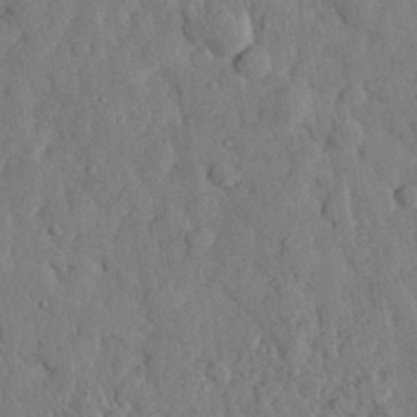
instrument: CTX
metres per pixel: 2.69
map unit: eHh
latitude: 28.1389
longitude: -76.3467
